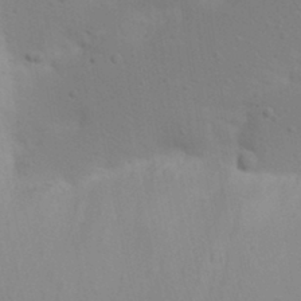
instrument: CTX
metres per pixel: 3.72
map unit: Nhu
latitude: 22.3089
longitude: -73.6316
